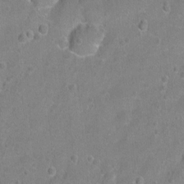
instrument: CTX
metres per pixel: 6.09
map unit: Hto
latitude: -6.3684
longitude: -35.7827
